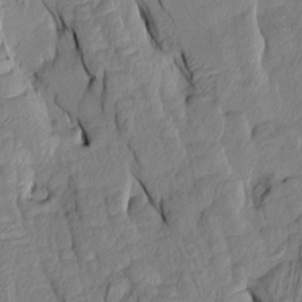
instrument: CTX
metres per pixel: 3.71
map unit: Htu
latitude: -8.7652
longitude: 177.6344
